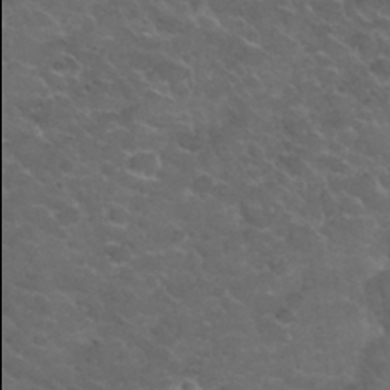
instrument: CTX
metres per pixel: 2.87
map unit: Hto
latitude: 33.3104
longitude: -49.9906
